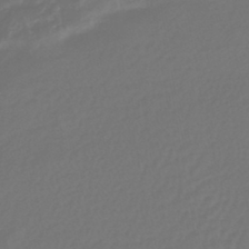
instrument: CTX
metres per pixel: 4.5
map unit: lHb
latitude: -42.8219
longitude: 77.3510
